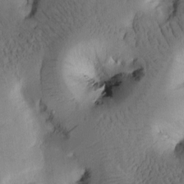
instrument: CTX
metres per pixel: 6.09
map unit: Htu
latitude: -1.0487
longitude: 170.5385
